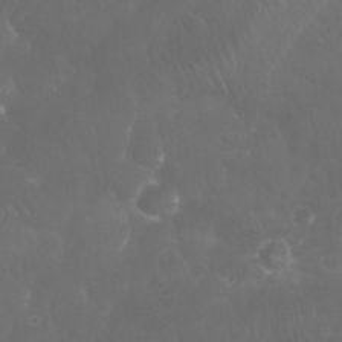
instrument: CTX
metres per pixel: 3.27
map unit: Nhu
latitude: 29.0458
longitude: -65.7072
